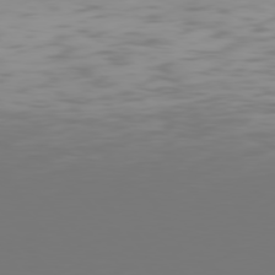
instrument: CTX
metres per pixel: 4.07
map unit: Hpe
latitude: 77.4237
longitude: -166.0255
